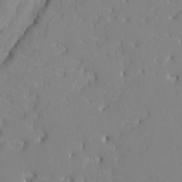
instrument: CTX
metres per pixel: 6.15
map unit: HNhu
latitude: 6.7057
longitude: -4.0633
